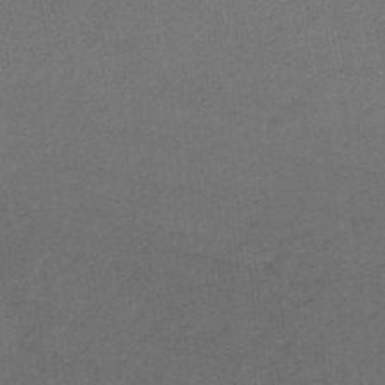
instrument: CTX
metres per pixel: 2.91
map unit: eHb
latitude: -48.2740
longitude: 89.0486
